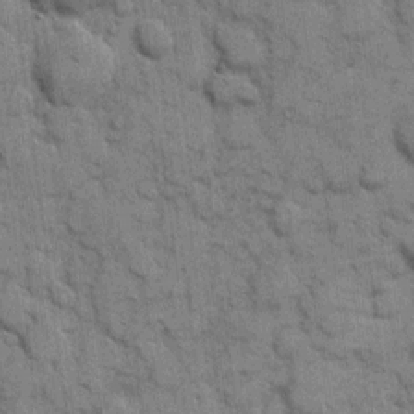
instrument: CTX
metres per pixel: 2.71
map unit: eHh
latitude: 8.1956
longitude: -65.5182
